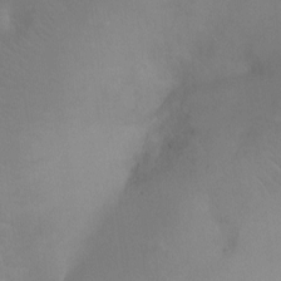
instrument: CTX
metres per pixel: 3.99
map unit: Ht
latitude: -8.1228
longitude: -33.8583
